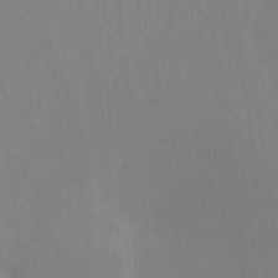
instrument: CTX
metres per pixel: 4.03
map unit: Hto
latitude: -13.1620
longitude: -40.1955
